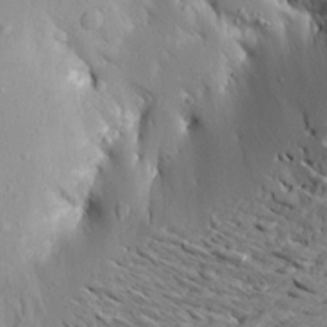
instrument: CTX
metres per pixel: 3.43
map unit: Aa
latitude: 20.0633
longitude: -147.8773
